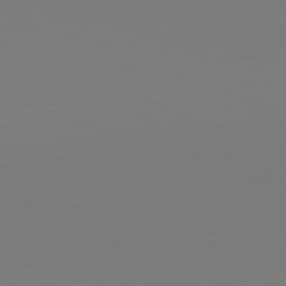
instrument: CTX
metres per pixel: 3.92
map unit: lApd
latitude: 81.9339
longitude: 146.1417
